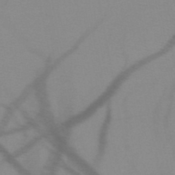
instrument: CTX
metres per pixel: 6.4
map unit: HNb
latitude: -48.4629
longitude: -40.4412
